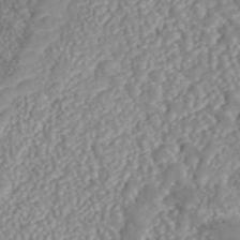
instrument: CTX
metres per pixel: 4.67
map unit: ANa
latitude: 46.6869
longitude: 49.5966
